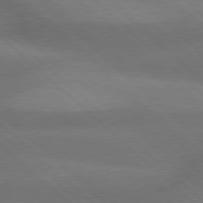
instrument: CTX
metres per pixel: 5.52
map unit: Hpe
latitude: 77.8583
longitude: -157.0080
